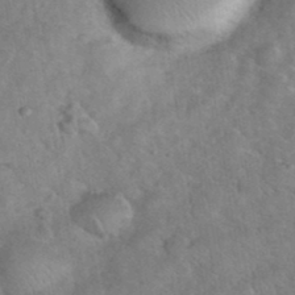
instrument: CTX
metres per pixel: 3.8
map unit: eHh
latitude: 37.4805
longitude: -65.2537
